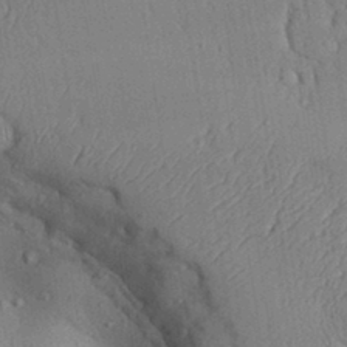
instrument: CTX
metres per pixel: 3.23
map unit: Aa
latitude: 31.4049
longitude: -144.4412
